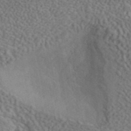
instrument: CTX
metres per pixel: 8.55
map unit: ANa
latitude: 42.2901
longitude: 51.1620
